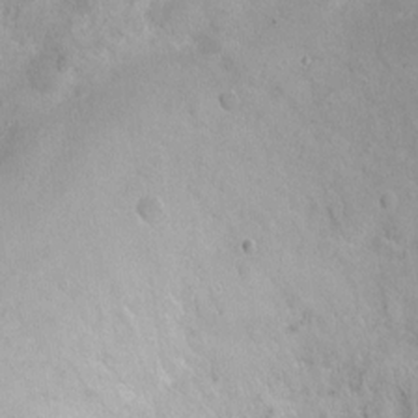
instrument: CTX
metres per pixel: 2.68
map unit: Ht
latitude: 1.7638
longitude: -33.1025
